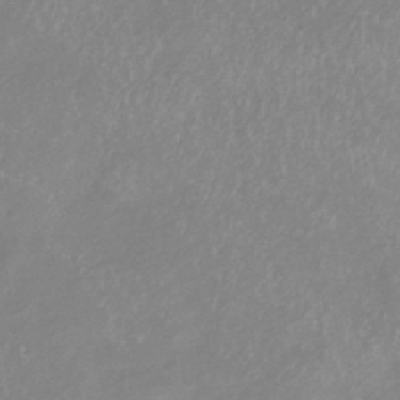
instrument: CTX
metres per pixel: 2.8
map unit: lHb
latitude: -37.0108
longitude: 73.5777
